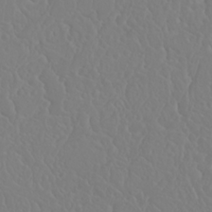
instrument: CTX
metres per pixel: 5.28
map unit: Nhu
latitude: 23.4615
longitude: -64.1956
